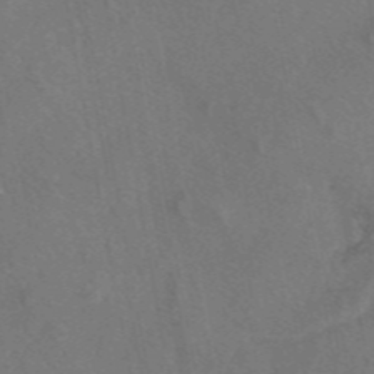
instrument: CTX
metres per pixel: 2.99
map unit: eAb
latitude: 47.5560
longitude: 108.7841
